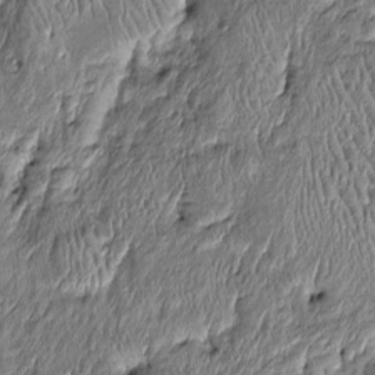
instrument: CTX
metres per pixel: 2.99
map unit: Htu
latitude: -6.7841
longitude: 157.0864
